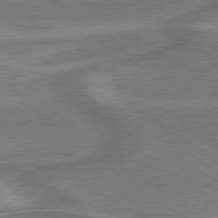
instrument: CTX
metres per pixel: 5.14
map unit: lApd
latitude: 79.6316
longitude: 171.3132
